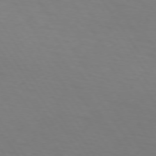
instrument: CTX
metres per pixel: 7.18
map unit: lApd
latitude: 73.5560
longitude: -75.9717
